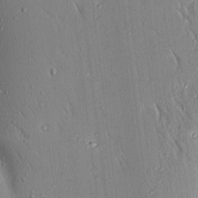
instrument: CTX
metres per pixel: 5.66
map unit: Aa
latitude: 17.1214
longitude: -147.8206
